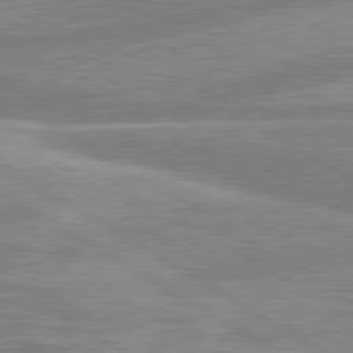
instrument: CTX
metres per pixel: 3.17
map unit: lApd
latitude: 80.2900
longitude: -170.6490
